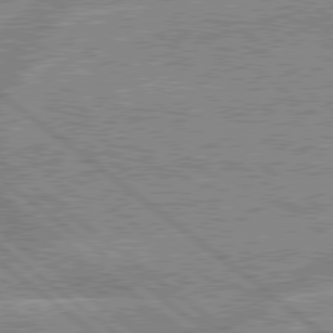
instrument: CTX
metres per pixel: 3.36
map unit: lApd
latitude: 79.2348
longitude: -160.0444
